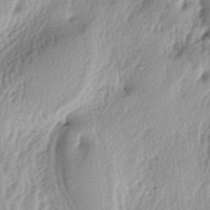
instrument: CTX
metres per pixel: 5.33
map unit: lAa
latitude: -4.7274
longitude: -125.3482
